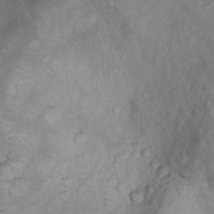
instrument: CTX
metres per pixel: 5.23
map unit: Nhu
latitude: 10.6302
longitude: -26.5924
